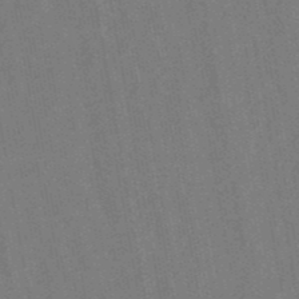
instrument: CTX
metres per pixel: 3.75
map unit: lHb
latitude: -49.2187
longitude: 73.3509
